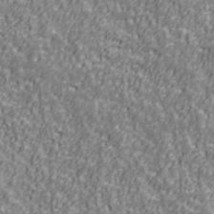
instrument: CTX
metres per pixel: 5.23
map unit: Ave
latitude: 41.4426
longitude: -113.2159
